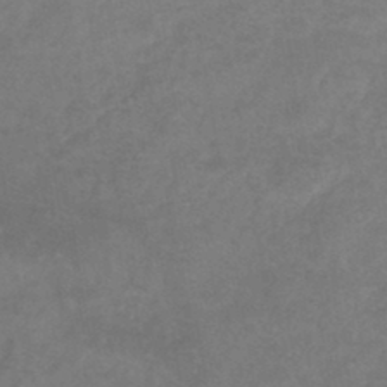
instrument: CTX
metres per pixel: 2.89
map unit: eHb
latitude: -46.1605
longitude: 85.3698
